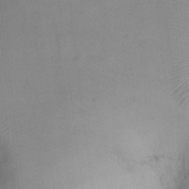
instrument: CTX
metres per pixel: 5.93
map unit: Ht
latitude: -8.2928
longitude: -34.4601
